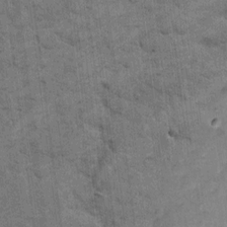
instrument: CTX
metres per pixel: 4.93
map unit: eHh
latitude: 11.9906
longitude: -65.1970
